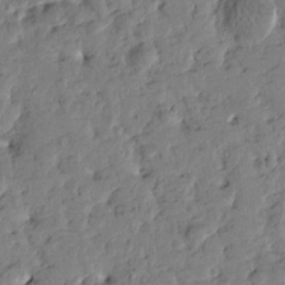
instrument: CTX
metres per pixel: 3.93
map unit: Htu
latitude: -1.2376
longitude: -179.4427
